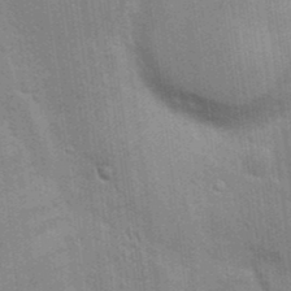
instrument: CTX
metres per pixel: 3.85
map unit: Nhu
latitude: 15.4049
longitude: -29.6883
